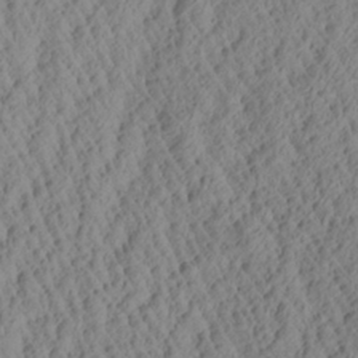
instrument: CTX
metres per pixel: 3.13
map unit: Aa
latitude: 26.7057
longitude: -135.4048
